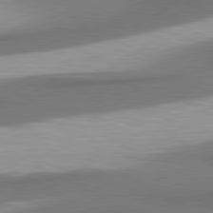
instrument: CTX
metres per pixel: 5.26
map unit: lApd
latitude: 80.8002
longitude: 175.6343
